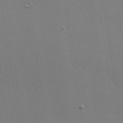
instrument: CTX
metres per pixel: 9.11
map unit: Hve
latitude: 25.7827
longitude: -91.3104
